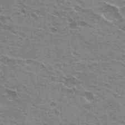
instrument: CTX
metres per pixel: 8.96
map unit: Hto
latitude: 21.7450
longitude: -31.9906
